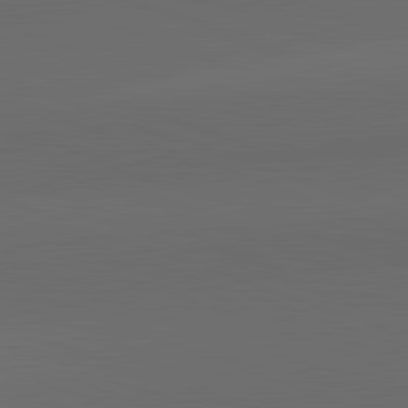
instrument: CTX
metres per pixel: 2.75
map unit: lApd
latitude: 82.2522
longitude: 134.3495
